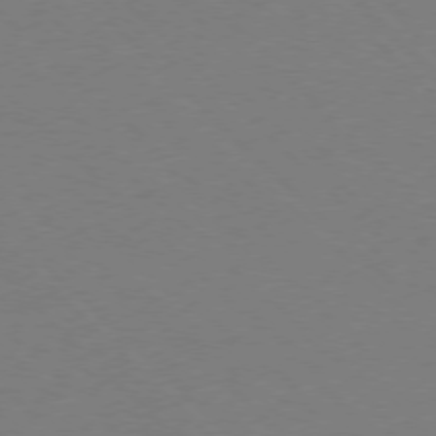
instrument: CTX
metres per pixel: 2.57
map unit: Ap
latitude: -77.3321
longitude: -69.0081
